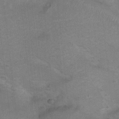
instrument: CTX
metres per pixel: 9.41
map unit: Ht
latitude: 7.3860
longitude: -30.4034
